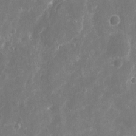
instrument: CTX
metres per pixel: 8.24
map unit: eHh
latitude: 9.1214
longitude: -71.8394
